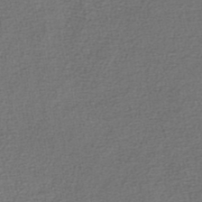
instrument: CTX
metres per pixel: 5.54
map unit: lHb
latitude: -45.1053
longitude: 58.4062
